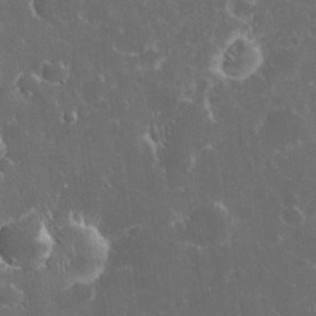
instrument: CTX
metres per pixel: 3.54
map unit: eHh
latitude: 33.1403
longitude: -61.8394
